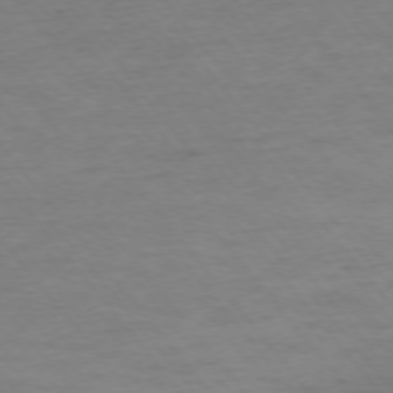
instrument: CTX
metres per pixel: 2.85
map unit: Ap
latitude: -75.6722
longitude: -83.1025
